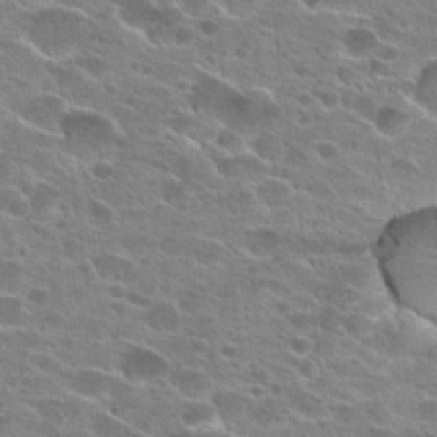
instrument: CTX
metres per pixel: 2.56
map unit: Hto
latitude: 24.3278
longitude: -42.8191
